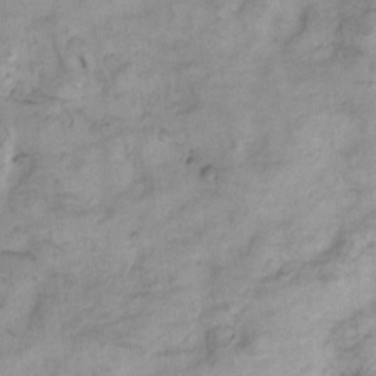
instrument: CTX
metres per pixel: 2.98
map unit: eHh
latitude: -0.8408
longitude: 16.7464
